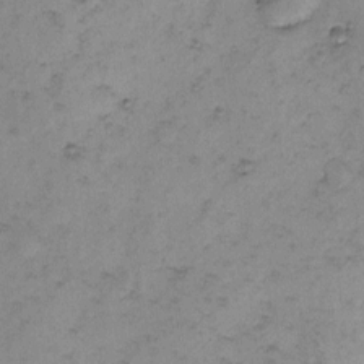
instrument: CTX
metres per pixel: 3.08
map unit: eHh
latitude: 0.0444
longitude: 18.8030
